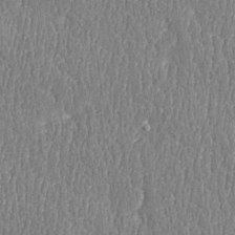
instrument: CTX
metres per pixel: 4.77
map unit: Htu
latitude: -4.9541
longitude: 176.0283
